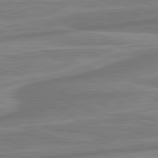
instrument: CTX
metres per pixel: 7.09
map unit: lApd
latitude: 81.5749
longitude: -175.1970
